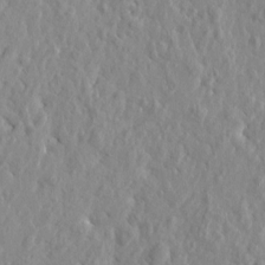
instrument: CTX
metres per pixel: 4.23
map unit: Htu
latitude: -2.1983
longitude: 179.7099
